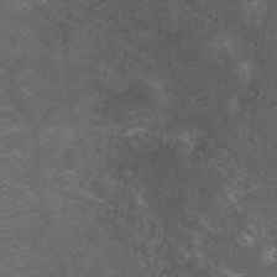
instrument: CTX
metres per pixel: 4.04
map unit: Nhu
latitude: 3.1781
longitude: -17.4048
